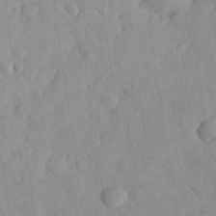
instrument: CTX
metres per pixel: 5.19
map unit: eHh
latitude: 30.1200
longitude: -73.4994
